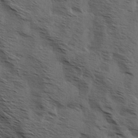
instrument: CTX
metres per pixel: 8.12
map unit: Hve
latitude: 2.3278
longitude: -124.0444
